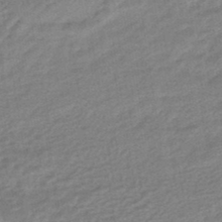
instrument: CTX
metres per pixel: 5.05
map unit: HNhu
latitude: -46.1039
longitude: 90.9731
